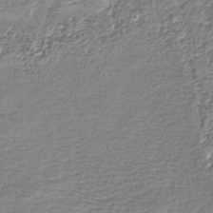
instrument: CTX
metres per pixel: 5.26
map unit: lHb
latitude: -43.3509
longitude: 78.7652
